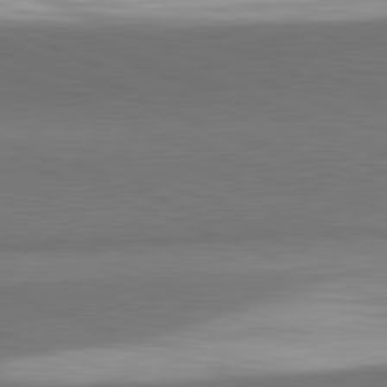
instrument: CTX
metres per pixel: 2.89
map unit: lApd
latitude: 82.0633
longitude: 152.3495
